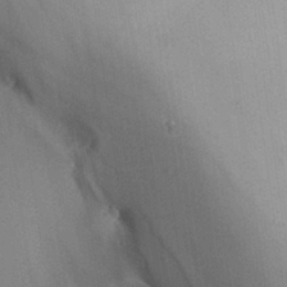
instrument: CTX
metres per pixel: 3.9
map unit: Aa
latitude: 29.9150
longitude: -131.6694
